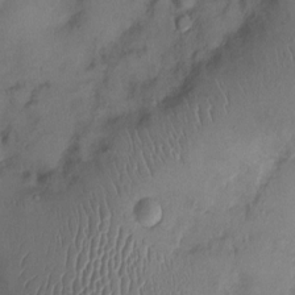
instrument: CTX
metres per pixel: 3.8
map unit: Ht
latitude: 0.8758
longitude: -13.7828
